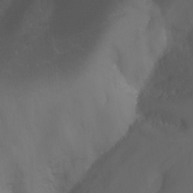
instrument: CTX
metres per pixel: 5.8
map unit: Nhu
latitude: -11.7289
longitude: -75.1214
